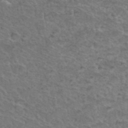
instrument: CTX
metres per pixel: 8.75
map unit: Hto
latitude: 36.8002
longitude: -47.3293
